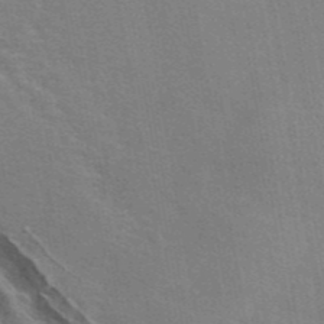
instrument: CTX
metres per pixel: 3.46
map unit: eAb
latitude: 44.2522
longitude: 110.4251
